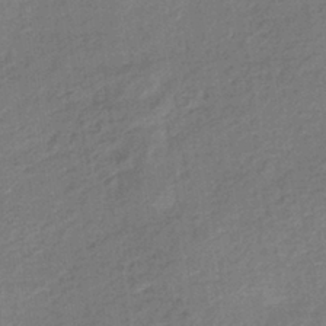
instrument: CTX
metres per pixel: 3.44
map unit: lHb
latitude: -35.3321
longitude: 68.8597
